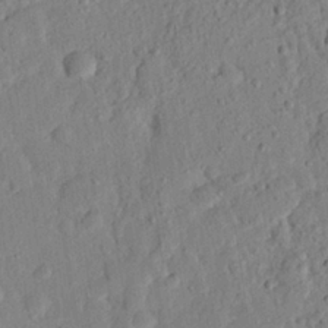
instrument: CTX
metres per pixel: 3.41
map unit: eHh
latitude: 24.7435
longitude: -80.8002
